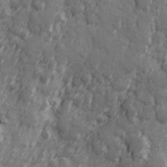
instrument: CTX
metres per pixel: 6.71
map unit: Hve
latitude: 25.7638
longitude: 146.9919
